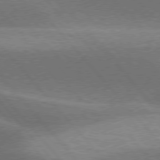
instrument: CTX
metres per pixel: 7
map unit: lApd
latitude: 76.4223
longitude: -61.9528
